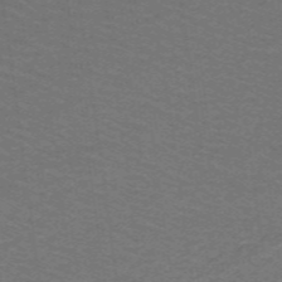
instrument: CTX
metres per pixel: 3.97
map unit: lHb
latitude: -42.7463
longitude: 54.5007
